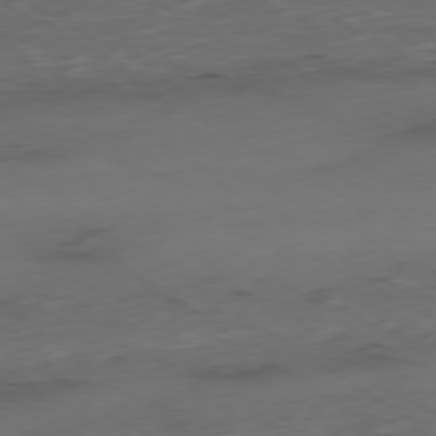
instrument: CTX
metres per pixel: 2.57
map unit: Ap
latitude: -79.5021
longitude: -57.8961
